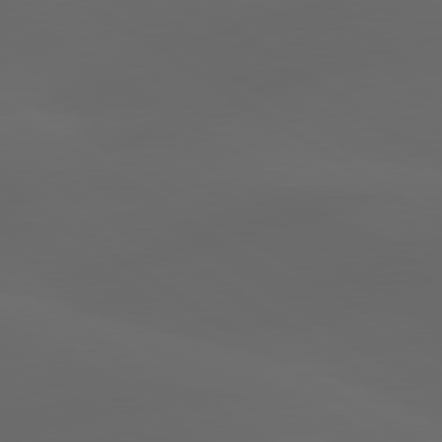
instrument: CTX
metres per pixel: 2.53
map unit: lApd
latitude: 80.1767
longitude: -90.4979
